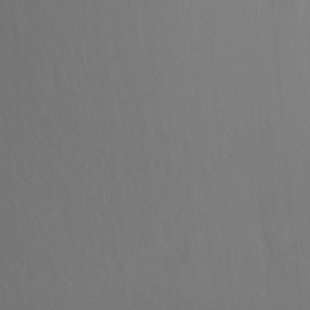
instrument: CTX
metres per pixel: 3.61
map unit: Nhu
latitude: -12.8030
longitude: -64.4034
